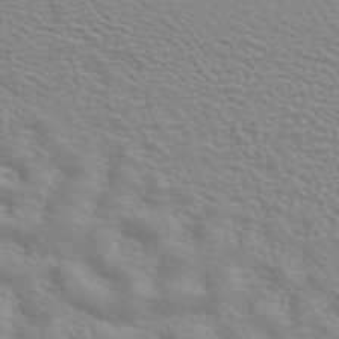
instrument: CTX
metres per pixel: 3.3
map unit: ANa
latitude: 40.1766
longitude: 20.4818
